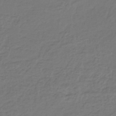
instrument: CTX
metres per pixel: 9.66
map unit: lHb
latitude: -38.9920
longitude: 63.7288
